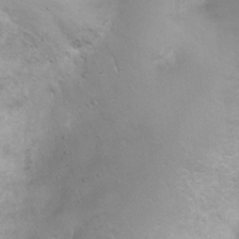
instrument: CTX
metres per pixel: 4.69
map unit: Nhu
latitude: 4.0255
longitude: -27.4993
